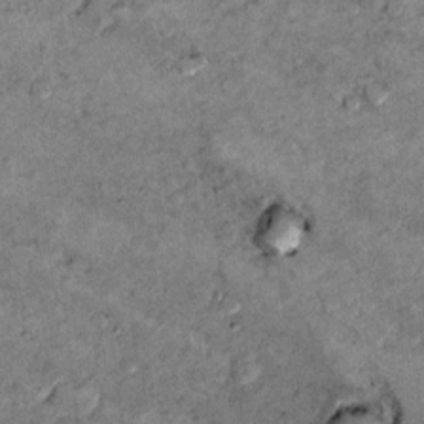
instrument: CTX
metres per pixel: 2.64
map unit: Hto
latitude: 9.7261
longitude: -36.5546
